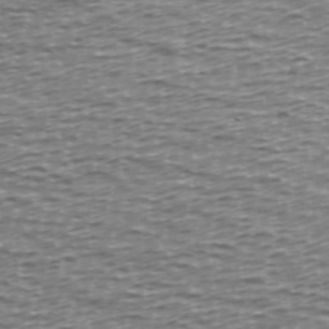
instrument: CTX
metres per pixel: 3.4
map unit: Ave
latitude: 40.1199
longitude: -112.7813
